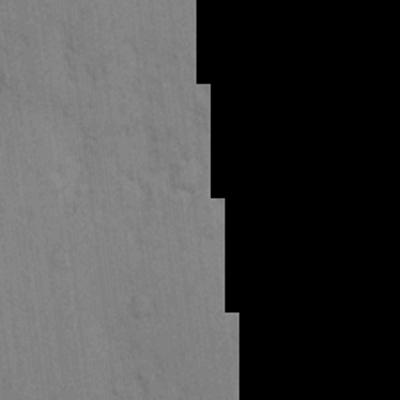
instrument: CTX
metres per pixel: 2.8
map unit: Hto
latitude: 13.8961
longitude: -61.0836
